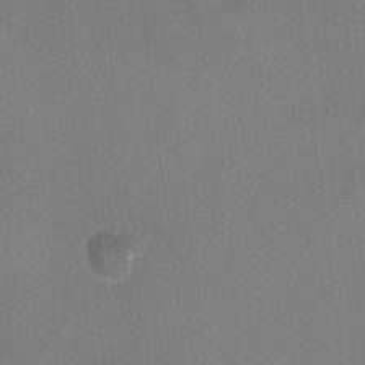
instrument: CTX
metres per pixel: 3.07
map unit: HNhu
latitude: -1.4266
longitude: -1.5560
